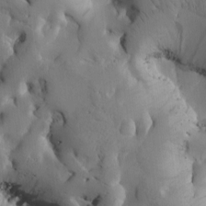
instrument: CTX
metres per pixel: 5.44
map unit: Htu
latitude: -2.9352
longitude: 168.5573
